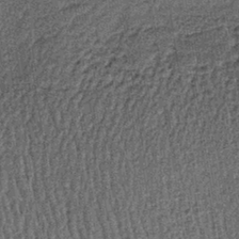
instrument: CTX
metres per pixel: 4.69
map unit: lHb
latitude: -39.5021
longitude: 64.3873
